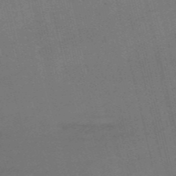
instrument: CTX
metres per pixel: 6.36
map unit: HNb
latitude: -52.2928
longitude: -41.3859
